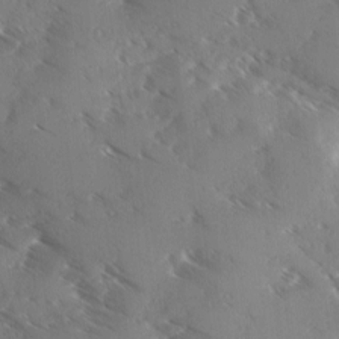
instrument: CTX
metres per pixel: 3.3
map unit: Ave
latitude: 0.4601
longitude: -111.3293
